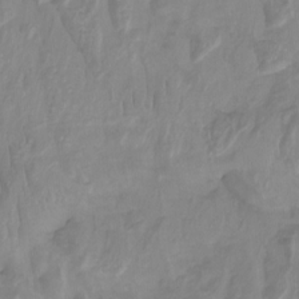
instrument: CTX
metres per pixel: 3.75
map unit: Nhu
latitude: -12.2929
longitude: -66.9891
